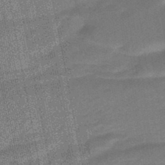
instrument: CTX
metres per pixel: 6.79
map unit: HNhu
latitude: -45.7289
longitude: 90.8408
